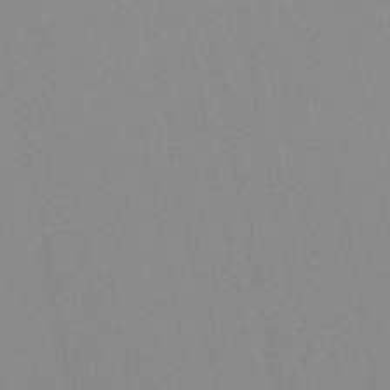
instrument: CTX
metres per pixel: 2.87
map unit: lHb
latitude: -49.6155
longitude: 69.1053
